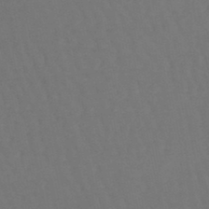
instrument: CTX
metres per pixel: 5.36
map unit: lHb
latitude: -47.1620
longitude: 77.6911
